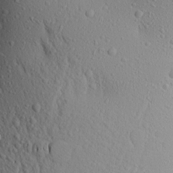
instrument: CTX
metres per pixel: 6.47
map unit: Aa
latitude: 18.7813
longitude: -147.7072
